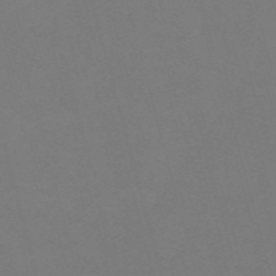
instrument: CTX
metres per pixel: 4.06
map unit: Nve
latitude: -58.4251
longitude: 60.5007
